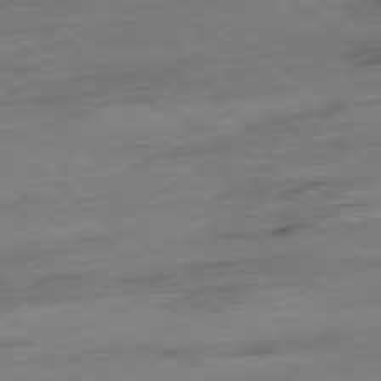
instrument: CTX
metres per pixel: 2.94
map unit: Hpe
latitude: -78.8975
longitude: -17.1214
